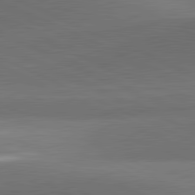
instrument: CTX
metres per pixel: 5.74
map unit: lApd
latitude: 81.7261
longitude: 139.2376
